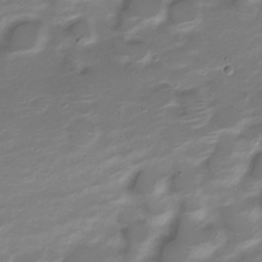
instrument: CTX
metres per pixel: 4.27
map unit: Nve
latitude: -21.1620
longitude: 105.4832
